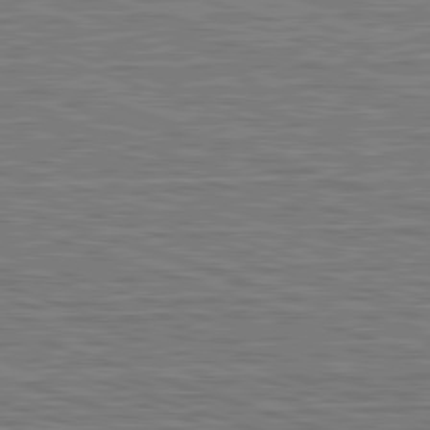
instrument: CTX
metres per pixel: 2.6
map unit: Hpe
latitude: -82.8786
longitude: 9.0675
